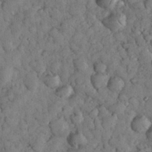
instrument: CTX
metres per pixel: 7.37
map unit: eHh
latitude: 33.4237
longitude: -69.1781
